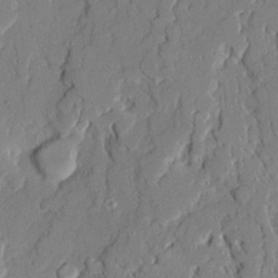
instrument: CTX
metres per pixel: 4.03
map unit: Ave
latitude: 21.8395
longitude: -129.4048
